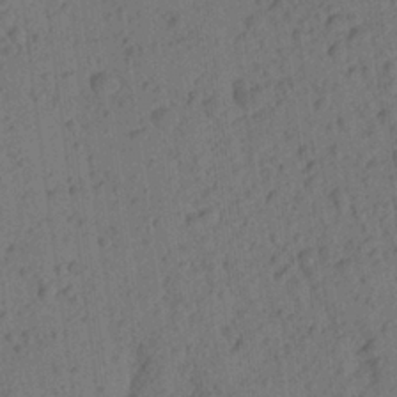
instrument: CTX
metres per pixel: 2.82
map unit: Aa
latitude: 23.3104
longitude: -148.8758
